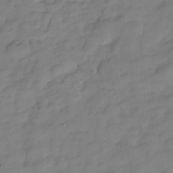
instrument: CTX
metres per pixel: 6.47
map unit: Hve
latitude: -29.6911
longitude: 91.1998
